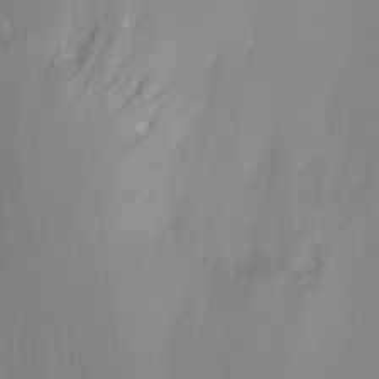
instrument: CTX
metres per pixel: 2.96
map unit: ANa
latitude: 41.5749
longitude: 27.4076
